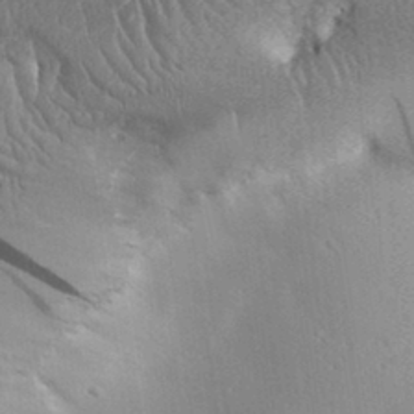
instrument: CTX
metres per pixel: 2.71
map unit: Aa
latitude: 30.9514
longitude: -142.3090
